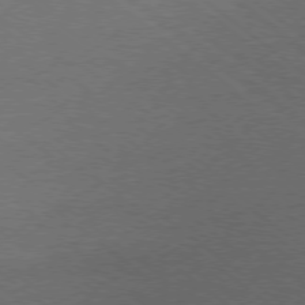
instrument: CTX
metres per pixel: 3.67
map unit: Ap
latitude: -78.5762
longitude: -100.2145
